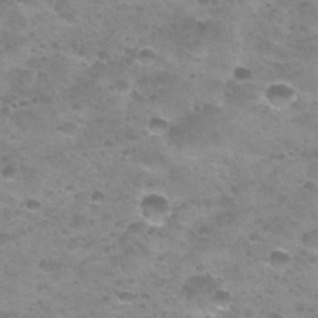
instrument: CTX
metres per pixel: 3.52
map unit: Nhu
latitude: 27.4427
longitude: -55.0458
